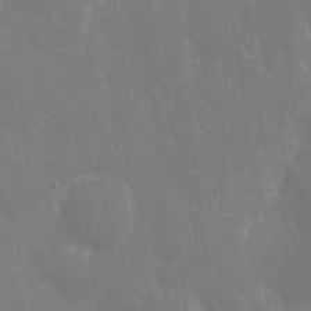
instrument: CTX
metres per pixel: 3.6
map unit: eHh
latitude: 6.1767
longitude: -69.2915
